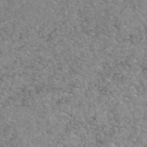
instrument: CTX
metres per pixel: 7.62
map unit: eAb
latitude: 47.2915
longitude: 115.0108
